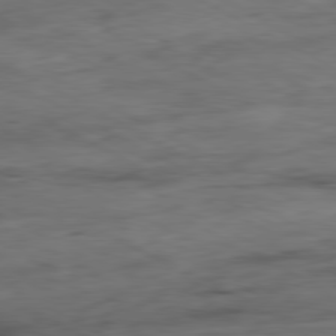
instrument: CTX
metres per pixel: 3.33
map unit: Ap
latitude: -80.8408
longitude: -83.4426
